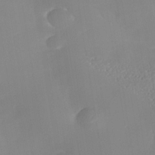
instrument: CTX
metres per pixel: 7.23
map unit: Nhe
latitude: -37.9178
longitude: -119.7638
